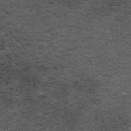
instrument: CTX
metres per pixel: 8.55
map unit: ANa
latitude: 35.7260
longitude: 13.8800
